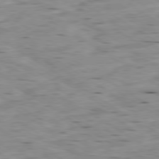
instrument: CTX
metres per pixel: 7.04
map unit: Ap
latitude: -80.2740
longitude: -101.1403
